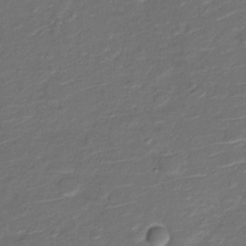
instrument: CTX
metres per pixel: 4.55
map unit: Nve
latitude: -20.3117
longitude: 104.6140
